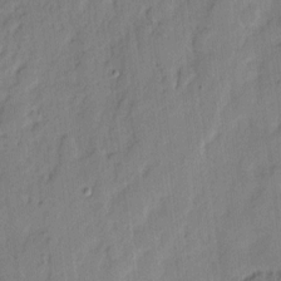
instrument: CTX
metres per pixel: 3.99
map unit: eHh
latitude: 3.7071
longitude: -77.3670
